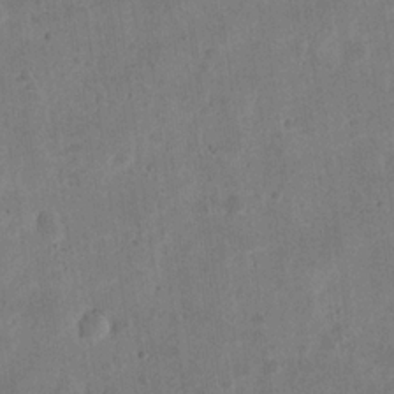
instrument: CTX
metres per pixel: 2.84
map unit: eHh
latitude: 21.0837
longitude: -69.2726
